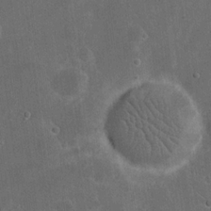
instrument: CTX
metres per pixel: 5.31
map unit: eHh
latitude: 19.7260
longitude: -65.4426
